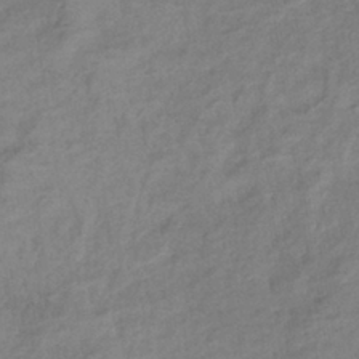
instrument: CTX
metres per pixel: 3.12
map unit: eHb
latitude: -38.1417
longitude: 75.8990
